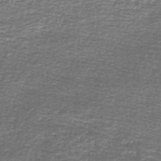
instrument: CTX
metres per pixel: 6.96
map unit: lHb
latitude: -44.2928
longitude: 57.1620
